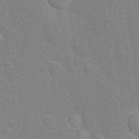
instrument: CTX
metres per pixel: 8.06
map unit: Hto
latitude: 16.5168
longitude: -41.0836
